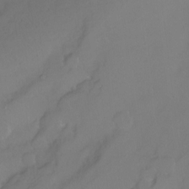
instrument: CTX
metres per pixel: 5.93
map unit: Ht
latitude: -15.0109
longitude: -42.8947
